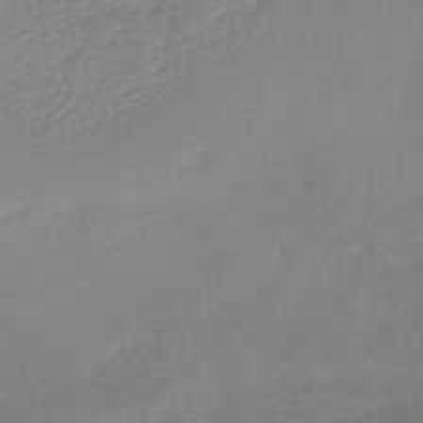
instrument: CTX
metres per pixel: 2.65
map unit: lHb
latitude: -37.4454
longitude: 58.2361
